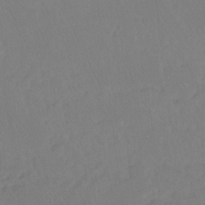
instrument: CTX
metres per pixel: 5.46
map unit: Hto
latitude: -10.5763
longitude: -37.8206
